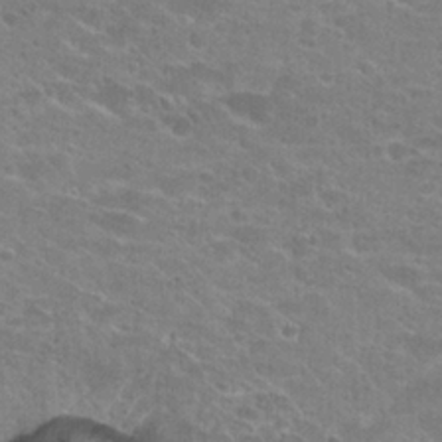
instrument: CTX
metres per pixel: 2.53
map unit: Hto
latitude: 23.1592
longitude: -43.8206
